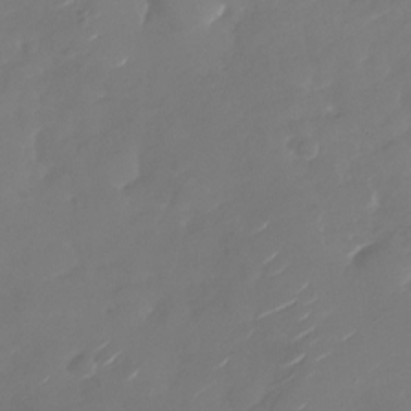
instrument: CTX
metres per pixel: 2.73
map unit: Nhu
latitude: -27.5588
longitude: -74.1956
